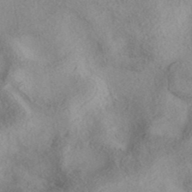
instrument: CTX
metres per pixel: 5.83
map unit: eAb
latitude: 38.8947
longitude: 112.9353
